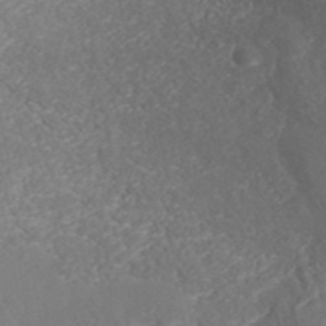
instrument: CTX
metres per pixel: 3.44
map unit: ANa
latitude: 42.2145
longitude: 28.3495
